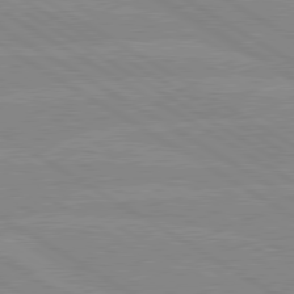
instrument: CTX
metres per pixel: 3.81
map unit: lApd
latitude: 80.0633
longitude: -126.1200
